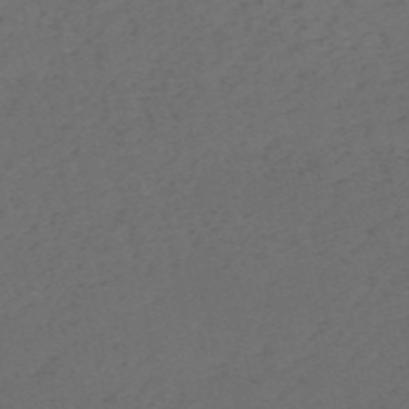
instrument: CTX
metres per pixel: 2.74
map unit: HNb
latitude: -55.2376
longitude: -44.2900
